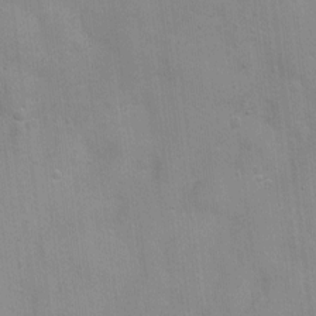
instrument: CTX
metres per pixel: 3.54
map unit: Nhu
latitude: 1.6505
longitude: -16.5167
